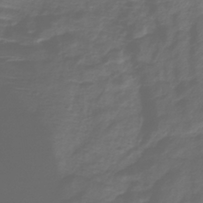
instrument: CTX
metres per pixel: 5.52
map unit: HNhu
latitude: -42.6707
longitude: 102.2173
